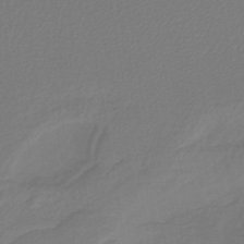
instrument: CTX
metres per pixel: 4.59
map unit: lHb
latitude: -42.5762
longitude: 65.7856
